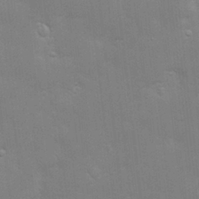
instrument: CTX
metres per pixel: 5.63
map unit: Hve
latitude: -10.3873
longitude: 174.0472
